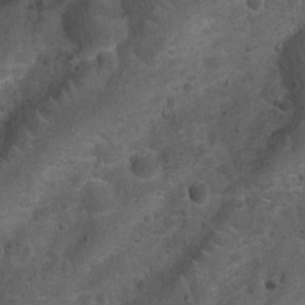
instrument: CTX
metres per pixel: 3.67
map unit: Nhu
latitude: 6.0822
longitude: -23.3671
